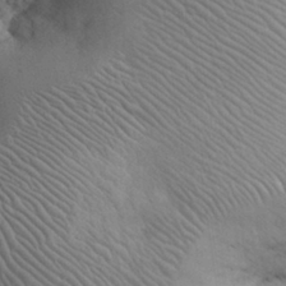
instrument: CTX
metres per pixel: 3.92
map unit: eHh
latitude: 31.1592
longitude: -67.8961
